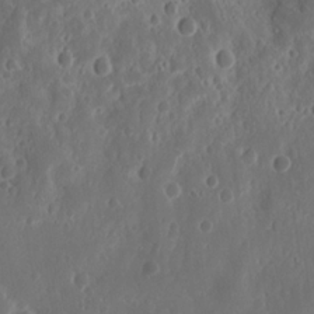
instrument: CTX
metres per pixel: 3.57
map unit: Nhu
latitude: 13.8206
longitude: -73.1593
